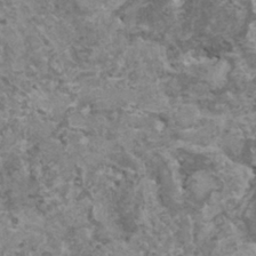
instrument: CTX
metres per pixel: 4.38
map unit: HNhu
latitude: -0.1228
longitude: 3.0675
